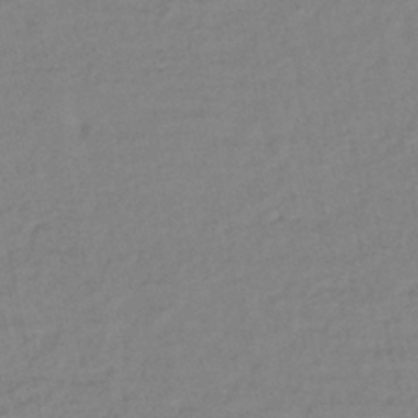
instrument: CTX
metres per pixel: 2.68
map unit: lHb
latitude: -41.4832
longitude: 76.1606
